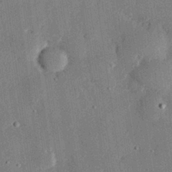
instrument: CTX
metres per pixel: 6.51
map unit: eHh
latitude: 27.9339
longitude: -82.0633
